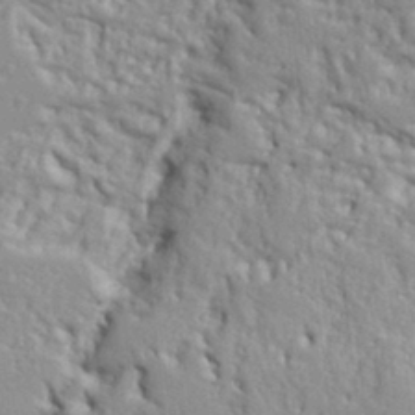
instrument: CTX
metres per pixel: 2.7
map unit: Ht
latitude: 8.3278
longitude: -77.0269
